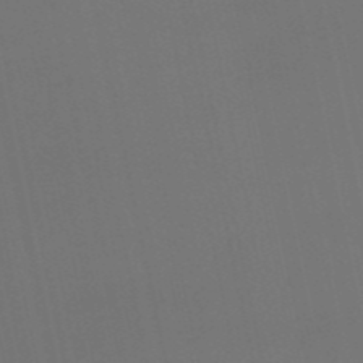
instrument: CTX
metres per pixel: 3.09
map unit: eHb
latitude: -51.0675
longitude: 70.1984
